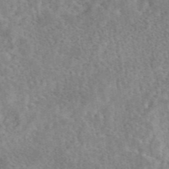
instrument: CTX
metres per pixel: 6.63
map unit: eAb
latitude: 44.5357
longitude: 116.0660
